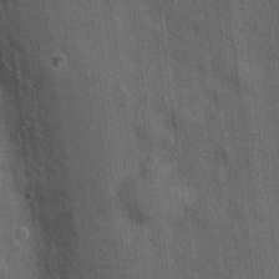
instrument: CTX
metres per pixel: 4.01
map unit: Hto
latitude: 15.0459
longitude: -34.4601
